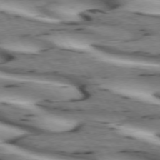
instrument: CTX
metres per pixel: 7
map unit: lApd
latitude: 72.8947
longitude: -53.5749
